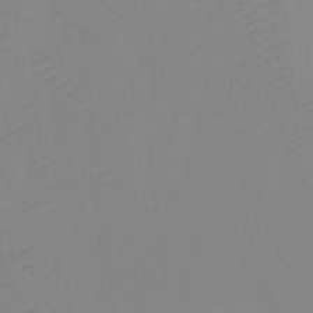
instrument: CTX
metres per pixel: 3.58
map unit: Ht
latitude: -0.0850
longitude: -35.1214
